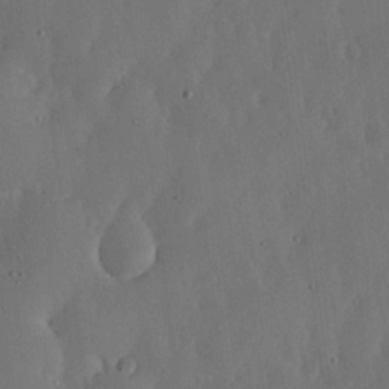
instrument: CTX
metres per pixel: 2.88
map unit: lHvf
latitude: 18.9324
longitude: -115.2159
